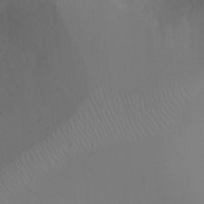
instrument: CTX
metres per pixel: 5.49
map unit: Ht
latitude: -10.4818
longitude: -29.1025
